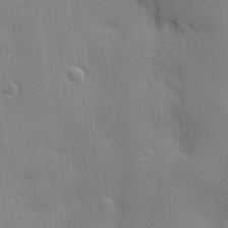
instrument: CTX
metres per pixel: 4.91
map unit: Nhu
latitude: 1.7827
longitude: -74.9703
